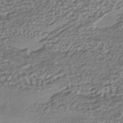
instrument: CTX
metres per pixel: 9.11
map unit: HNhu
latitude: -42.9163
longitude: 107.2376
